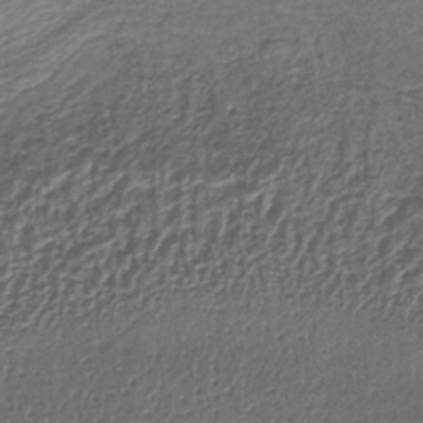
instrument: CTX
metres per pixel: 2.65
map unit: lHb
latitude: -35.4454
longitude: 63.5021
